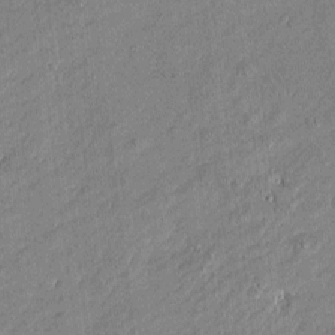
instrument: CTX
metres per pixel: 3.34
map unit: Htu
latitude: -6.1417
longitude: 176.8030
